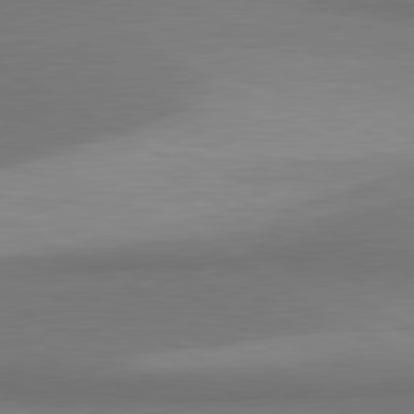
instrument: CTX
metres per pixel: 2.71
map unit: lApd
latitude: 80.9703
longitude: 159.5399
